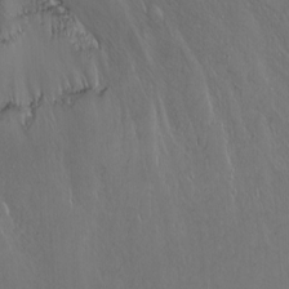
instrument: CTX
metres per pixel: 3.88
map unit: Nhu
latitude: -6.1039
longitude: -90.9136
